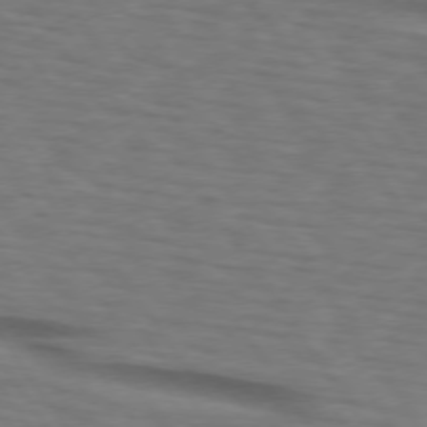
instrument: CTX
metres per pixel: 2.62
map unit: lApd
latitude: 74.2900
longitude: -77.8961
